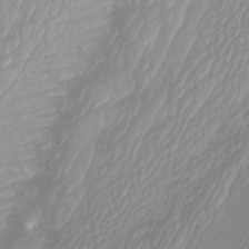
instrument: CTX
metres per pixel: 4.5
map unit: Htu
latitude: -5.9745
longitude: -73.4805
